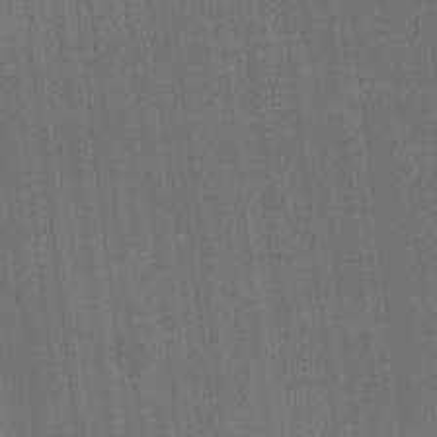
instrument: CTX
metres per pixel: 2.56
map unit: HNhu
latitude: -3.0297
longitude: -3.4804
